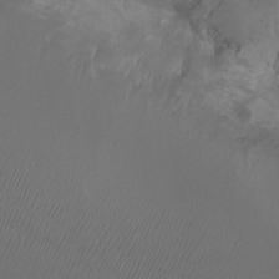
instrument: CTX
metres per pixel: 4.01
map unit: Ht
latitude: -1.7100
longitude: -18.7813
